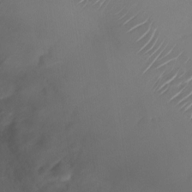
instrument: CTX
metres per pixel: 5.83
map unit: Nhu
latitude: -27.0486
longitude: -71.7072
